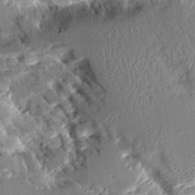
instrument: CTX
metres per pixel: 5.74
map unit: Aa
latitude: 10.7435
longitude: -126.1200
